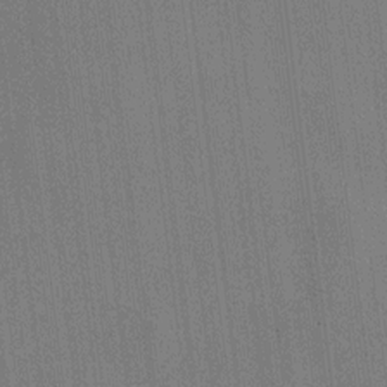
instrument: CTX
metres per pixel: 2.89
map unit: HNhu
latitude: 8.6680
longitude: 15.6155
